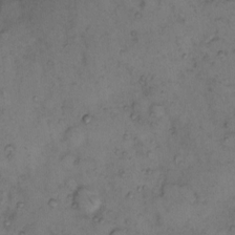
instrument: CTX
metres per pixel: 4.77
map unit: eHh
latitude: 9.6316
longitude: -62.6302
